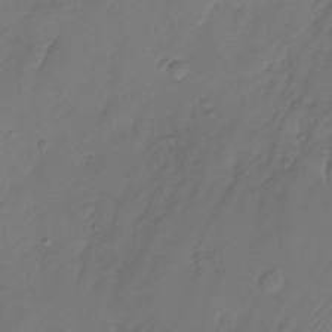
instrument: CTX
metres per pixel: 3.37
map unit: Nhu
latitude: -26.6896
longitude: -71.3104
